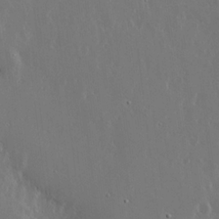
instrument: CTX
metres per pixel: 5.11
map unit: lHvf
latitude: 18.1955
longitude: -117.2915
